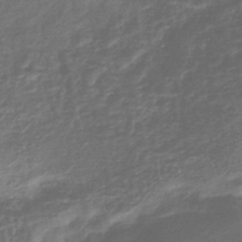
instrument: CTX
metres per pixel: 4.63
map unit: lHb
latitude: -40.7274
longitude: 73.9178
